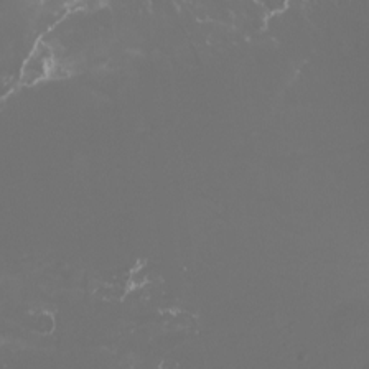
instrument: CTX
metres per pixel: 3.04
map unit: Nhu
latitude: -4.5573
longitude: -72.8569
